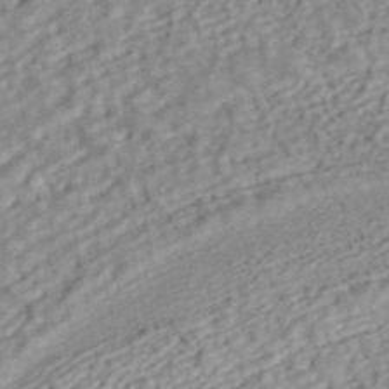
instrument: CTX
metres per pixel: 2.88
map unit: ANa
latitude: 42.5168
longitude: 18.1039
